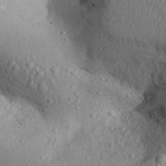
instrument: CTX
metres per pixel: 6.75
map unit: Aa
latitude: 31.8017
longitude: -144.4034
